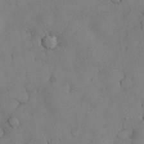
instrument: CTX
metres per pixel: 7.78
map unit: Nhu
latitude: 28.1011
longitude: -70.4979
